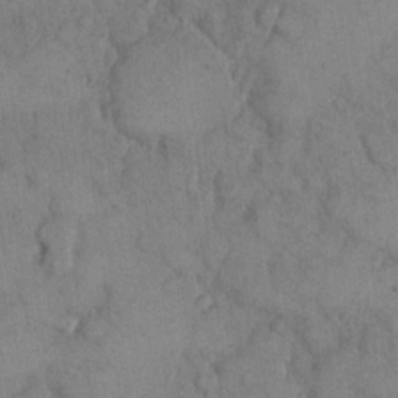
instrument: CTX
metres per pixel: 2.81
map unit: eHh
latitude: 14.9514
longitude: -68.0255
